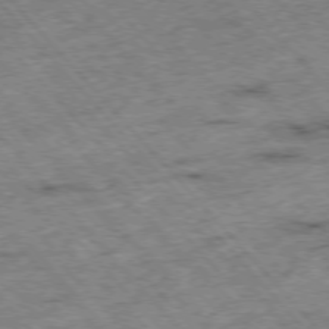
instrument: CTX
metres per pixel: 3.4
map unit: Hpe
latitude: -76.7652
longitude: -16.7057
